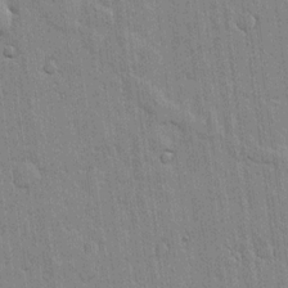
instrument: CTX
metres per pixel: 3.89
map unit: lHvf
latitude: 17.2915
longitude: -116.2523
